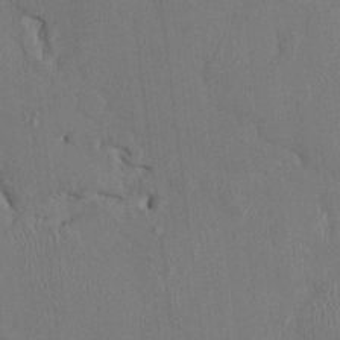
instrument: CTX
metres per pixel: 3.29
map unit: HNhu
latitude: 1.2726
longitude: -5.4804
